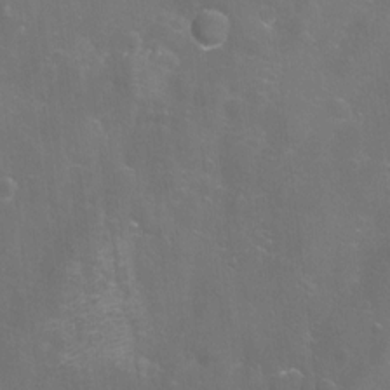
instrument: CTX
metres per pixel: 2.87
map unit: Aa
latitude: -9.0297
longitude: -72.0633
